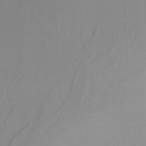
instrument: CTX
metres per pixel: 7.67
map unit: ANa
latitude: 37.3482
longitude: 24.2739
